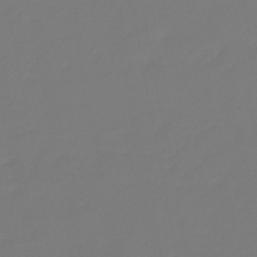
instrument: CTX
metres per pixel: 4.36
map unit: eHb
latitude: -46.2550
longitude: 84.8408
